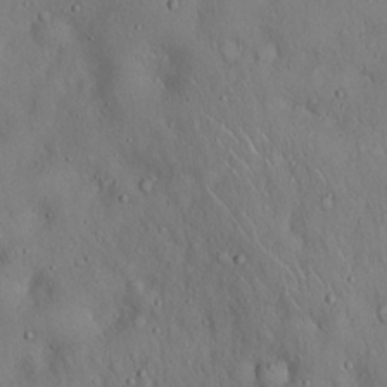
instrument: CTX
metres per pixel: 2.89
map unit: Hto
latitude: 18.1011
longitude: -60.3845
